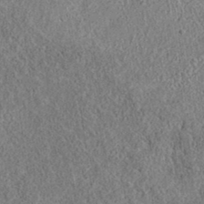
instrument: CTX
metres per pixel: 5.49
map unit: eAb
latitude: 36.5168
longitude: 112.3306
